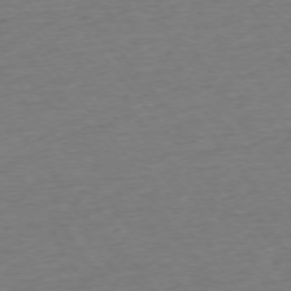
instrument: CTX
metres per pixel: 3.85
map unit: Ap
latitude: -75.2376
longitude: -88.7247
